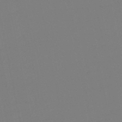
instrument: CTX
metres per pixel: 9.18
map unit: lHb
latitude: -49.9178
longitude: 80.9920
